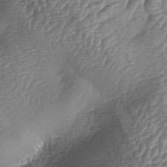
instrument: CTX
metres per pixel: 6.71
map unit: lAa
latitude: -4.4818
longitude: -128.5357
